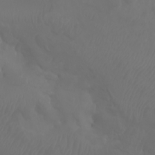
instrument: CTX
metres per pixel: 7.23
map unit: Aa
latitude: -7.8422
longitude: -79.1026
